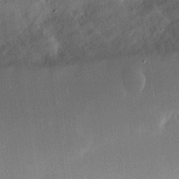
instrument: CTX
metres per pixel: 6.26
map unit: Hve
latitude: 17.7450
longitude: 150.2362
